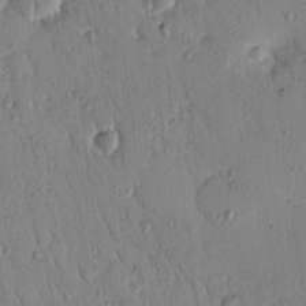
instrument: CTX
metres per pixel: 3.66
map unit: Nhu
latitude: 18.4223
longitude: -78.4412
